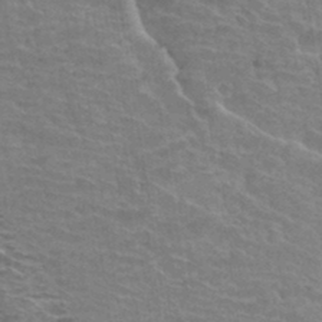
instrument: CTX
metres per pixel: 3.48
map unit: Hto
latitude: 34.5734
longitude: -39.8961
